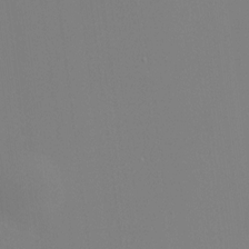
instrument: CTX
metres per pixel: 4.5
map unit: HNhu
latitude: 10.0255
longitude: 11.4643
